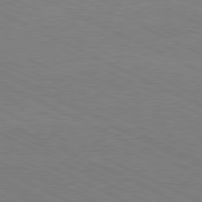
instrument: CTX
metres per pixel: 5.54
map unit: Hpe
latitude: -81.5966
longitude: 14.4062
